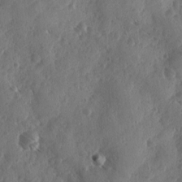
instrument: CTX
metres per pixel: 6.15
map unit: Ave
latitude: -10.1228
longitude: -118.7813
